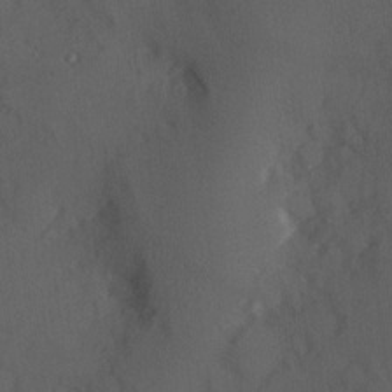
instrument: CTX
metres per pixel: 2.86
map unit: Hve
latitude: 12.9325
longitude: -89.8962
